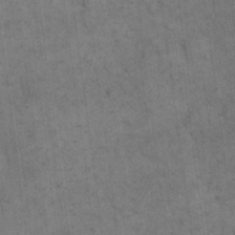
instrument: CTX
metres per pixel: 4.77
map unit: eHh
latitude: 18.4601
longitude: -63.3293
